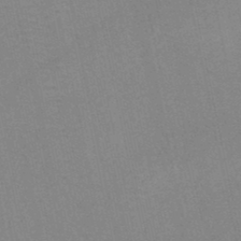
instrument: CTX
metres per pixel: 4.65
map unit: HNb
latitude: -45.5210
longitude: -41.8205
